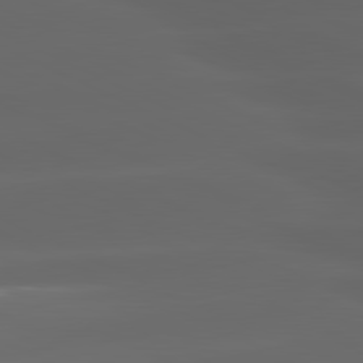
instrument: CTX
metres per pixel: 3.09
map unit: lApd
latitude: 81.2348
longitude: -146.3657
